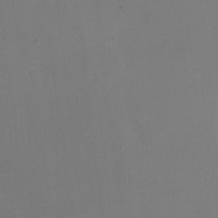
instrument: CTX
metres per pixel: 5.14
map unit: eHh
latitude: -6.2739
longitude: -78.2712
